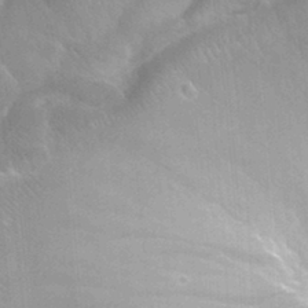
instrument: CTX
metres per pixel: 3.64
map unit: Nhu
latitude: 27.2348
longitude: -56.3278
